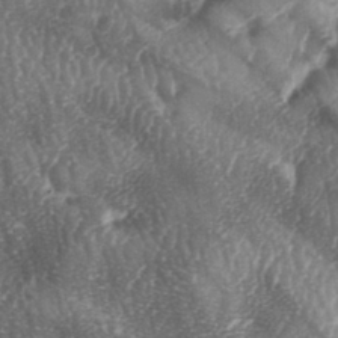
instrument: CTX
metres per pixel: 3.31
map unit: lAa
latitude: -5.5399
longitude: -126.7246
